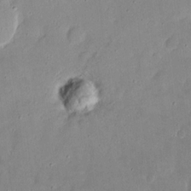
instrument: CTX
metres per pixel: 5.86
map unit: eHh
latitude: 16.8002
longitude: -72.6680
